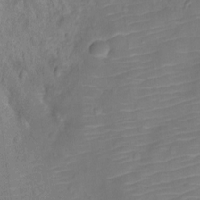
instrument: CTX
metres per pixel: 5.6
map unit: Ht
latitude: -11.3699
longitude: -24.4790
